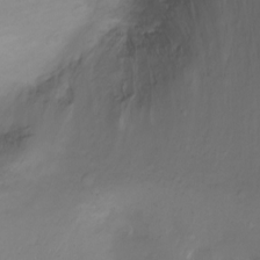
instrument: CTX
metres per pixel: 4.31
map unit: Ht
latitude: 0.8569
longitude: -36.3090
